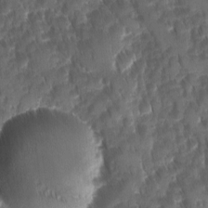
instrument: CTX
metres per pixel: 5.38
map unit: Ave
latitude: -10.9920
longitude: -119.7071
